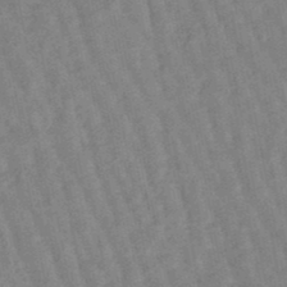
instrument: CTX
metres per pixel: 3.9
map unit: lHb
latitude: -48.3684
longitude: 77.8989
